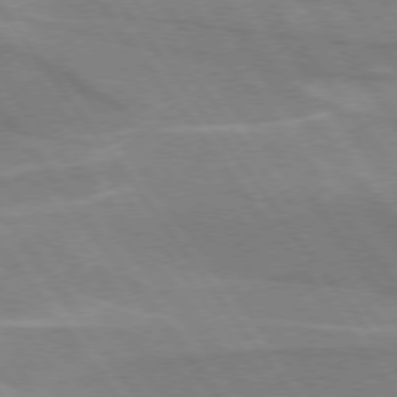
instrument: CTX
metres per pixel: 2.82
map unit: lApd
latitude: 74.8002
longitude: -67.1970
